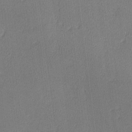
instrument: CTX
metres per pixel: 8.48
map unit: lHvf
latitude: -12.4629
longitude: -100.5357
